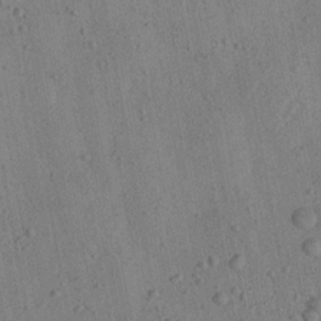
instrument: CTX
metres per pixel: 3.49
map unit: Aa
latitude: 22.5546
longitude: -142.8191
